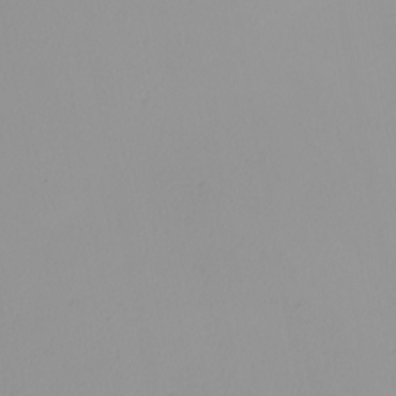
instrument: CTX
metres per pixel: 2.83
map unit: Nhu
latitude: -5.1998
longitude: -95.9150
